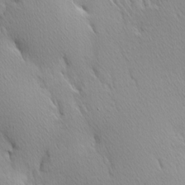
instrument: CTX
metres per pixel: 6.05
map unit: Hve
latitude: 12.0444
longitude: -90.2900
